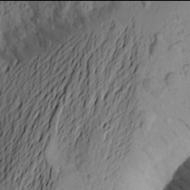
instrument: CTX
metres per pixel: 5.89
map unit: Aa
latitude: 21.9906
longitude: -148.8191
